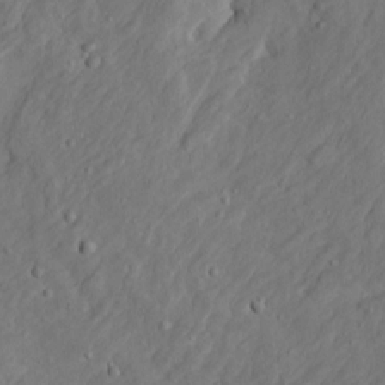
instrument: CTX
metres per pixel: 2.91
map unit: Htu
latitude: -3.8422
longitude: 157.1242
